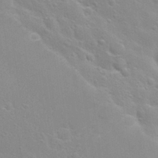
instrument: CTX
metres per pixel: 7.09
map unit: Nhu
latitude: 28.9891
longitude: -54.6868
